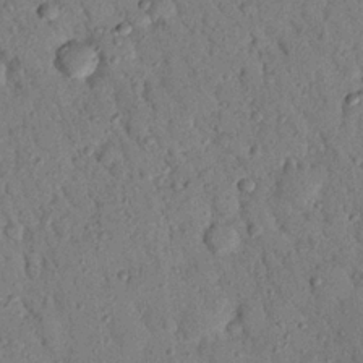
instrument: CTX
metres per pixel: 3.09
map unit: Nhu
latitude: 22.2711
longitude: -76.6301
